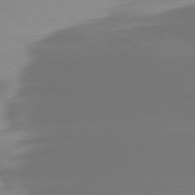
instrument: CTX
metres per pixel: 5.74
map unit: Ap
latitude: -77.4832
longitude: -68.0822
